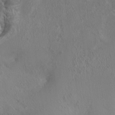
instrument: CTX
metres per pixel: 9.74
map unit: HNhu
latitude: 2.9891
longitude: 6.6329
